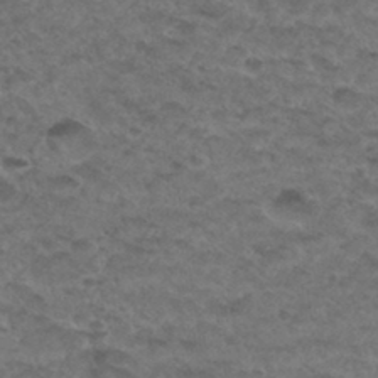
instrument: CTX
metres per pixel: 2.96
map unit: Hto
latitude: 32.4979
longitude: -48.4412
